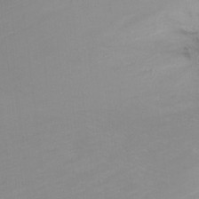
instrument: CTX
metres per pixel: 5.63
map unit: Nhu
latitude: -17.5211
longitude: -48.0633
